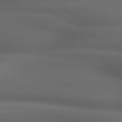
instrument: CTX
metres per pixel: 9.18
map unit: lApd
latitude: 79.2348
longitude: -118.4979
